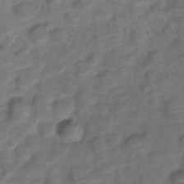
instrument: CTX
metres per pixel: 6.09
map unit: Nve
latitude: -20.4440
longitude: 105.7477
